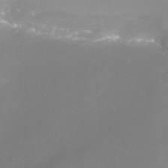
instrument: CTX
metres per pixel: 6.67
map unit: eHh
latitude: -7.2376
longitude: -77.7827
